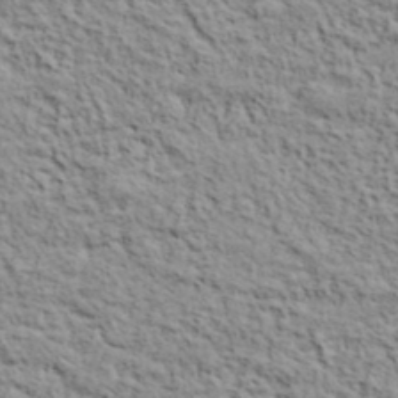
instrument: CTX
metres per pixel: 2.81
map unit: lHvf
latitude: 38.7246
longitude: -88.7436
